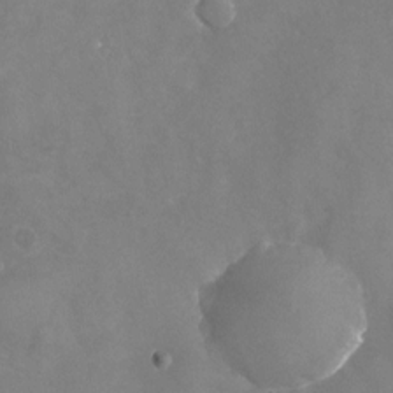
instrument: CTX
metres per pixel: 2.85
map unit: Nhu
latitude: -24.1228
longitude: -57.3103
